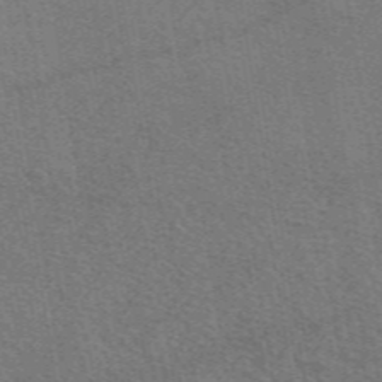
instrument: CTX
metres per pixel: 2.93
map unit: eAb
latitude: 49.3671
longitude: 114.8975
